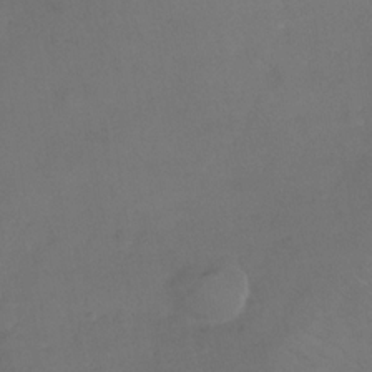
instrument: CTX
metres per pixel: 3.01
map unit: Nhe
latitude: -35.5399
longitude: -87.6127
